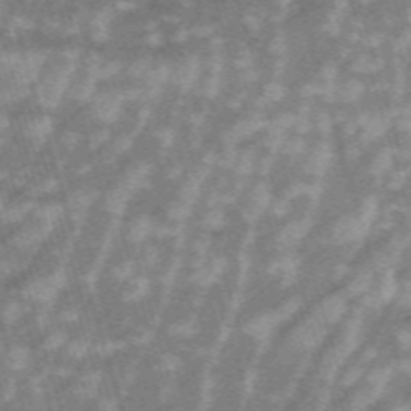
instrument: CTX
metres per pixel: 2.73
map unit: HNb
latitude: -53.9178
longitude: -42.8947
